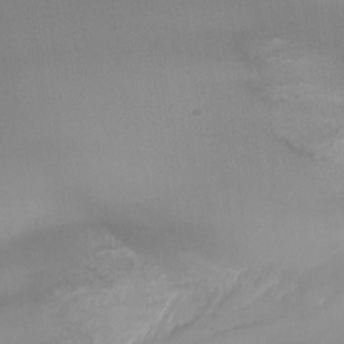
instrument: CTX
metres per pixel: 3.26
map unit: Nhu
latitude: -9.2376
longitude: -77.9528
